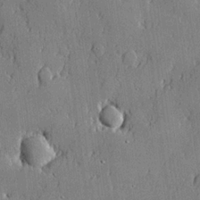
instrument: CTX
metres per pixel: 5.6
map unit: lHvf
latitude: 21.0837
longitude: 143.8233
